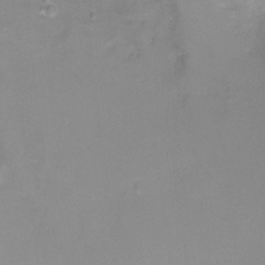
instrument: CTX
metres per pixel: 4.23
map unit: Nhu
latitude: -8.1606
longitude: -72.9703
